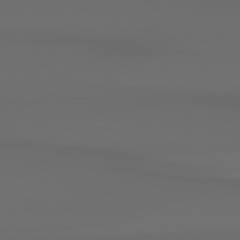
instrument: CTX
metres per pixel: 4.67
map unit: Hpe
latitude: 78.2712
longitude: -133.3482
